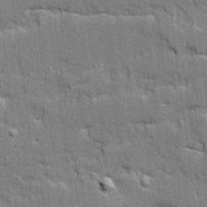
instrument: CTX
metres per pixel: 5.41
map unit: Ave
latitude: 20.0822
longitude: -128.6490
